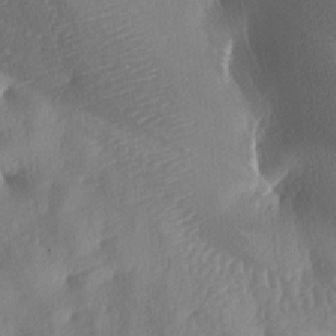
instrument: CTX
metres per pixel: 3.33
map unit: lAa
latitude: -8.0283
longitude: -128.3467
